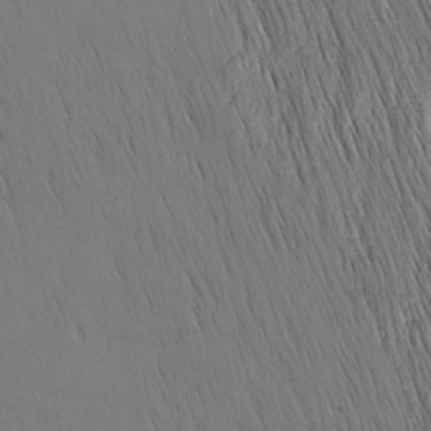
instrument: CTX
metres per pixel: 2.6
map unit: Nhu
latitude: -4.3873
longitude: -151.8016
